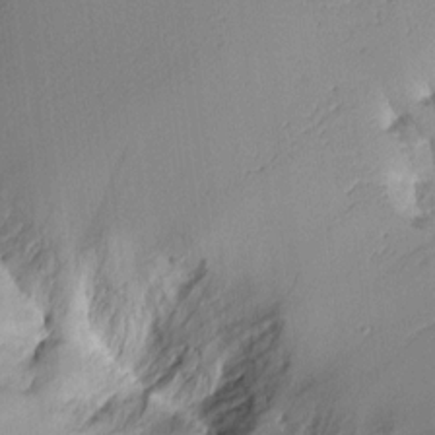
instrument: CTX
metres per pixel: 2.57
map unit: Aa
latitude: 10.4412
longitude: -127.1781
